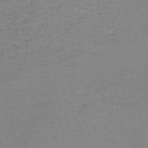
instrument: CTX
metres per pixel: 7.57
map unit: eAb
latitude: -36.2550
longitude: 52.9352
